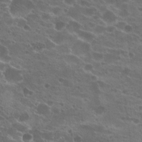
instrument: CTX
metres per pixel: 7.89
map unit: Hto
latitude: 22.1767
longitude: -40.8191
